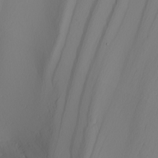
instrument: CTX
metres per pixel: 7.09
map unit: Nhu
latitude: -6.5384
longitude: -96.4034
